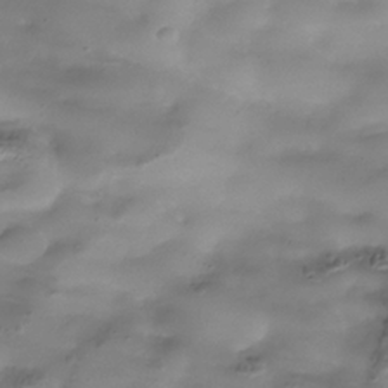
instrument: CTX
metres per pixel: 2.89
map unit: Nhe
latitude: -37.7855
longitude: -118.3278
